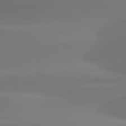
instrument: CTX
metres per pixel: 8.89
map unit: lApd
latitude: 81.5182
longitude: -161.5560
